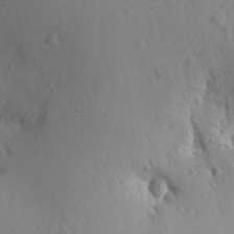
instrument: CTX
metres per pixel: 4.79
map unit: Aa
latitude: 13.0081
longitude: -142.8191
